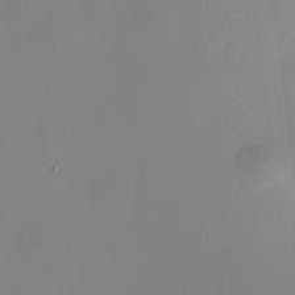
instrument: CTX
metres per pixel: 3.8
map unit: HNhu
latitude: 10.4601
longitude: 10.9920
